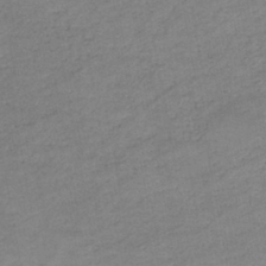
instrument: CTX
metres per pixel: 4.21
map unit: HNb
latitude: -43.8989
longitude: -38.7624
